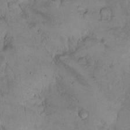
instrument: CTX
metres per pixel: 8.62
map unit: Hto
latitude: 10.4790
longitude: -58.1200
